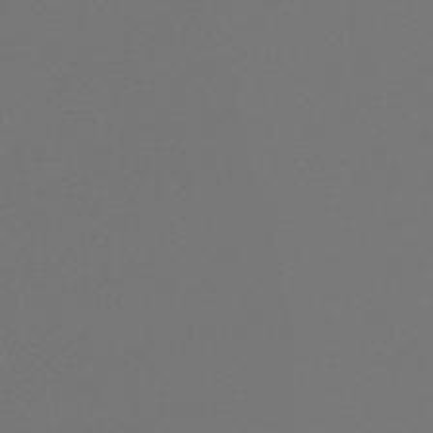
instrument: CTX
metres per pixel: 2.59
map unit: lHb
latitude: -45.4077
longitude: 78.1228
